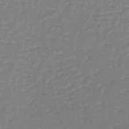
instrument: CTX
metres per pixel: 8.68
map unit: lHb
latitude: -44.6707
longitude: 56.5385
